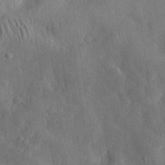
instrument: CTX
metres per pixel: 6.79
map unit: eHh
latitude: 30.8380
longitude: -77.3670
